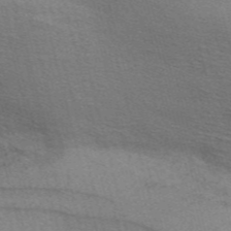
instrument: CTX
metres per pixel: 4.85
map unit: Nve
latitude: -57.1053
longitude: 60.6518
